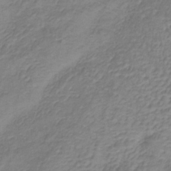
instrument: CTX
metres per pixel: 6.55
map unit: lHb
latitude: -35.7289
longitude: 72.4251
